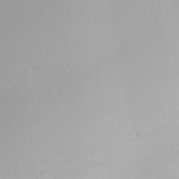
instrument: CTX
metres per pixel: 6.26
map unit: Nhu
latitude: -6.7085
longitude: -82.9324
